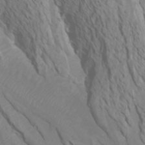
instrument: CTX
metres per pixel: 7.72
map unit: Htu
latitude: -6.4440
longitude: -70.7246
